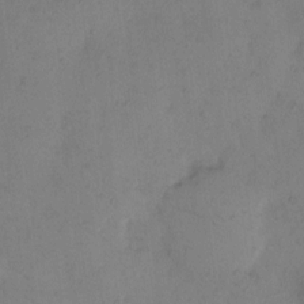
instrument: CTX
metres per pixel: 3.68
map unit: eHh
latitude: 9.6127
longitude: -62.8758
